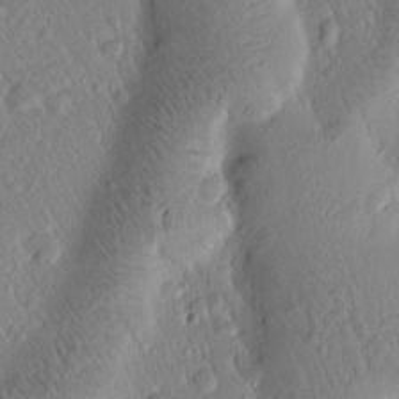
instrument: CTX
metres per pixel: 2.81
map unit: Htu
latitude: -1.5588
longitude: 171.6911
